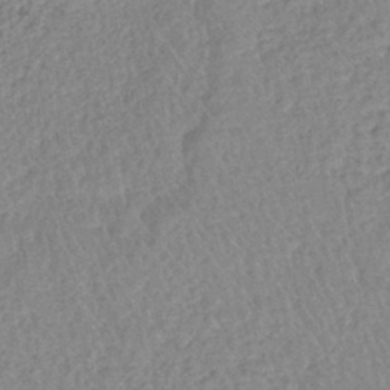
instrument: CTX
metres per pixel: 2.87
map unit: lHb
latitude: -40.2550
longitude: 68.8597
